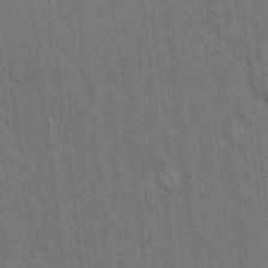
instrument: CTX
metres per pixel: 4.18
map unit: Hto
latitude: 14.7625
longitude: -61.2159
